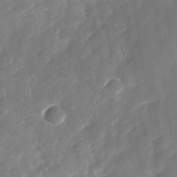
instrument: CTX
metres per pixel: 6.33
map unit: Nhu
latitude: -27.9367
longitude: -74.4979
